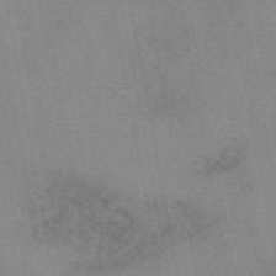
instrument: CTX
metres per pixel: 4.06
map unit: eAb
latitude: 49.4237
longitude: 105.2187
